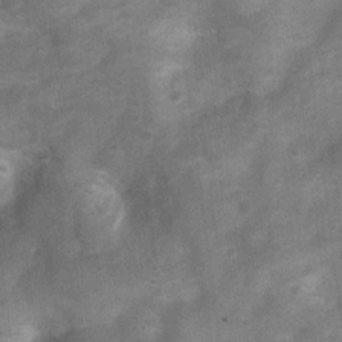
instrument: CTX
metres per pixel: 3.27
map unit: Ht
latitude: 4.2711
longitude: -28.5734
